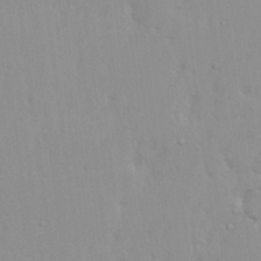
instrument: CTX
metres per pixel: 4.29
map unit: eHh
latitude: 18.5923
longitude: -72.5924
